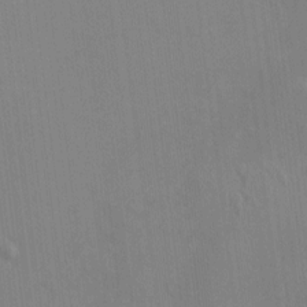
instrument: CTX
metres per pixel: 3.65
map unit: HNhu
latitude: -0.6519
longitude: -6.7435
